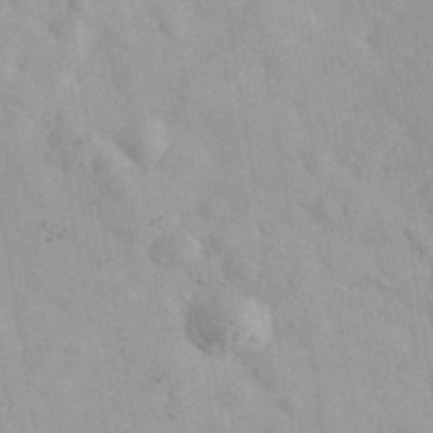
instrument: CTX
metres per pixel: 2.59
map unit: Ave
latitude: 39.2537
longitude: -107.2348
